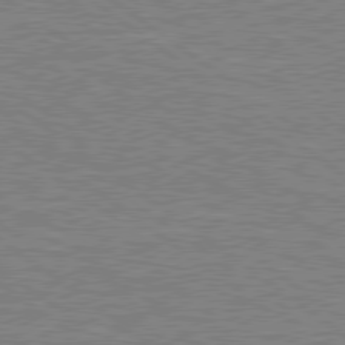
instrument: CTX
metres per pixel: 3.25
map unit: Hpe
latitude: 78.8191
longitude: -164.3845
